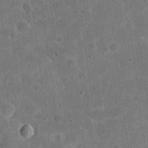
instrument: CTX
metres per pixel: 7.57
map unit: eHh
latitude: 21.1214
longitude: -63.3482
